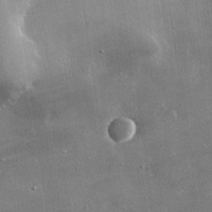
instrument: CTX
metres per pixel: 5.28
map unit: lHvf
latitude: 32.5924
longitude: -91.2348
